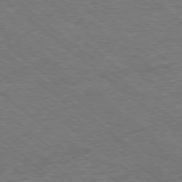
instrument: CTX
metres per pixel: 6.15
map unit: Hpe
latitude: -78.6896
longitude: 17.8990
